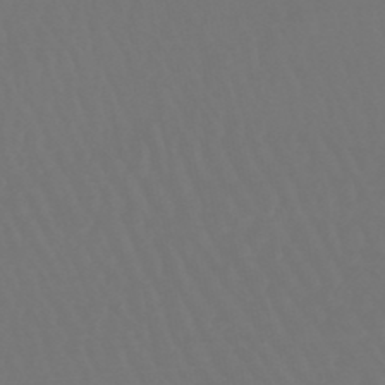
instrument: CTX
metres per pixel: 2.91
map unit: lHb
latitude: -47.1620
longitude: 75.7667
